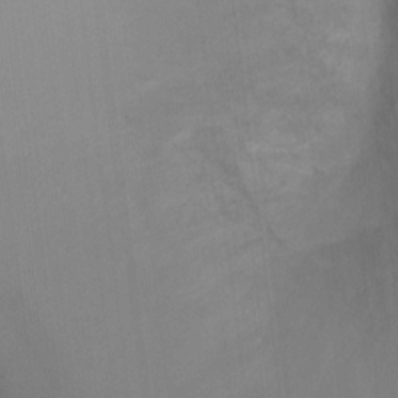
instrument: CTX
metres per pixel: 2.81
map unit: Ht
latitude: -3.1242
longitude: -28.3089
